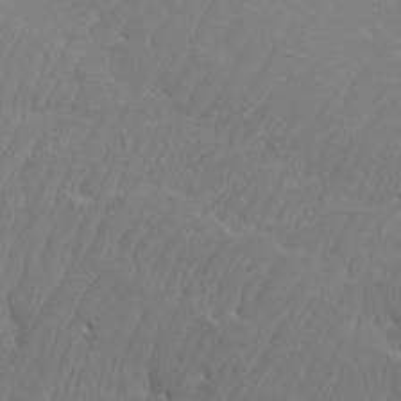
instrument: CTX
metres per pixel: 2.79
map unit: Htu
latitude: -7.1620
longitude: -68.6490
